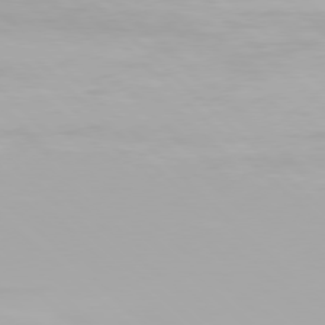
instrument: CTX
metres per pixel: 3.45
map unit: Hpe
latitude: 77.2726
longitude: -164.9514
